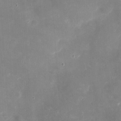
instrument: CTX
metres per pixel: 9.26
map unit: eHh
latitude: 4.3089
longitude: -70.4412
